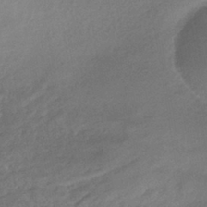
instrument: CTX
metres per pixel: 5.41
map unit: HNhu
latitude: -41.4643
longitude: 95.0297
